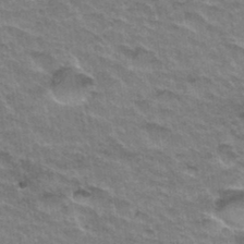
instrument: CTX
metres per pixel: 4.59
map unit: Hto
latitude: 33.9906
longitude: -47.0837
